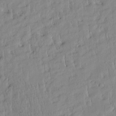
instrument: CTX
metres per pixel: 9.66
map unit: Htu
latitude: -4.8030
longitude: 173.8611
